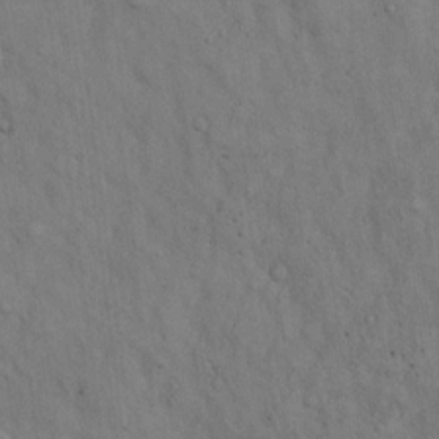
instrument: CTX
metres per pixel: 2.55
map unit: Hto
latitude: 14.4223
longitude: -60.5545
